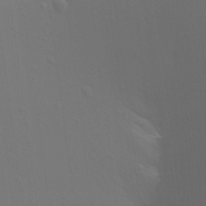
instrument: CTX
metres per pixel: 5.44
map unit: Aa
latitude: 31.5749
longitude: -133.5182
